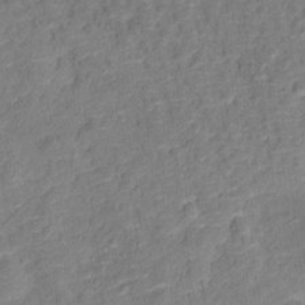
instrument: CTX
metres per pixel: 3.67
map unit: Ht
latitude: 13.4049
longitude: -38.9514
